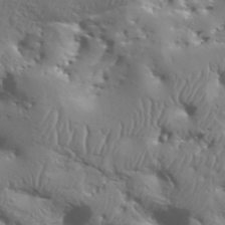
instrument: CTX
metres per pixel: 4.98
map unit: Aa
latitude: 34.1011
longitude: -134.4790
